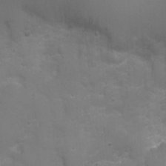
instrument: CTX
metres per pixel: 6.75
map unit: Ht
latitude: -7.1053
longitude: -21.5560
